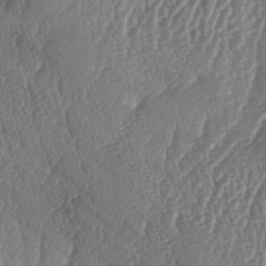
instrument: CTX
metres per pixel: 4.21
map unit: lAa
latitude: -6.2928
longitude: -129.9339
